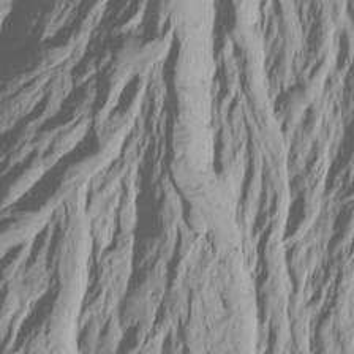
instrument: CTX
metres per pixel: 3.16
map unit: Htu
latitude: -7.0486
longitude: -67.3103
